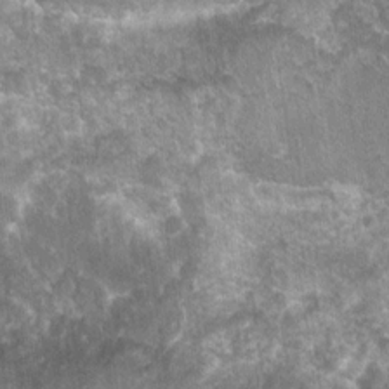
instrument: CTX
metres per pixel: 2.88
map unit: Nhu
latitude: 7.1781
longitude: -20.2144
